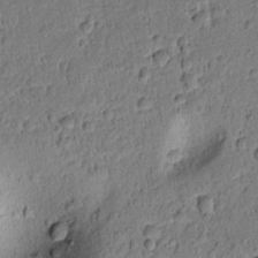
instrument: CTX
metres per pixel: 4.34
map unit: lAvf
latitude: 8.7057
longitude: 164.8786
